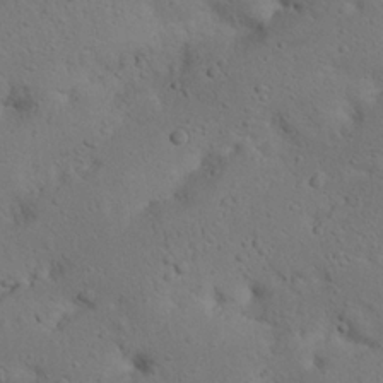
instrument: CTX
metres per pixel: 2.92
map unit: Nhu
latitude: 22.6490
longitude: -72.2901
